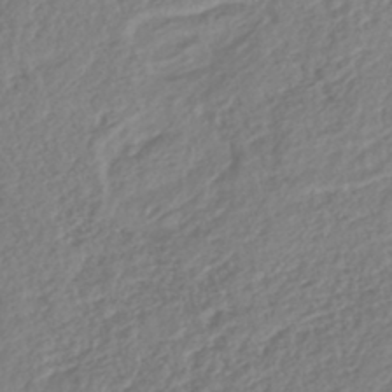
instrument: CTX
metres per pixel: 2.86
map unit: lHb
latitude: -40.4440
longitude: 73.3320
